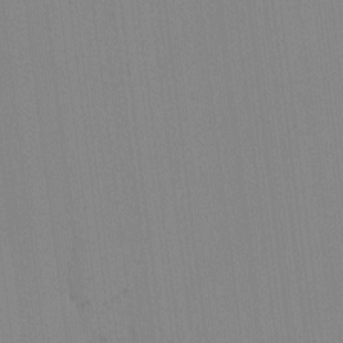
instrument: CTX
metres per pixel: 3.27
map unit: eHh
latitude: -3.9745
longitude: 16.7086
